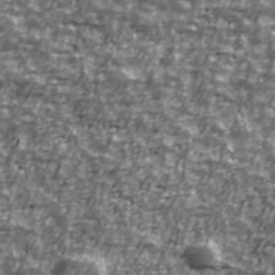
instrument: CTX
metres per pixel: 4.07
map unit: Ave
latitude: 40.9135
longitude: -114.1010
